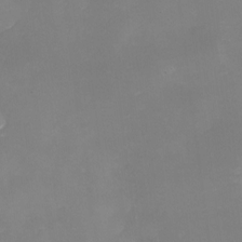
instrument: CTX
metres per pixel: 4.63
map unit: Nhe
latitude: -20.1039
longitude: 143.5777
